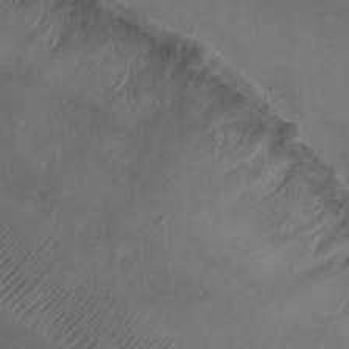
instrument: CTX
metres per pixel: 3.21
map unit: Ht
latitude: -2.1416
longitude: -19.7260
